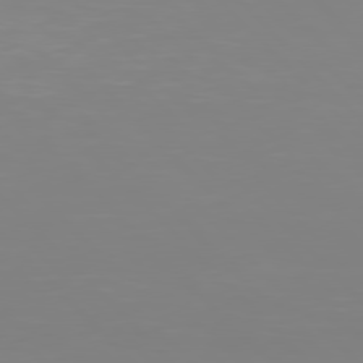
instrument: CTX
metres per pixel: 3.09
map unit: Hpe
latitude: 77.5182
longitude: -172.3845
